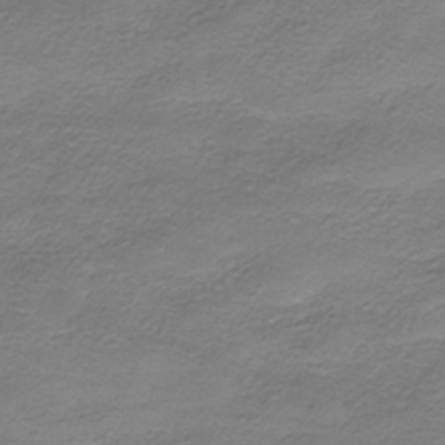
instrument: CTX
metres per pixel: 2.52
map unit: HNhu
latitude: -40.6707
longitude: 109.1620
